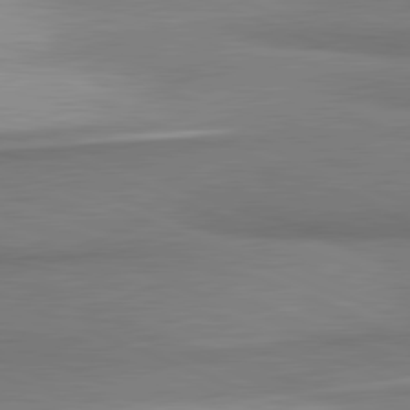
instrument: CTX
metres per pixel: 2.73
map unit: lApd
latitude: 81.6505
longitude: 164.4818
